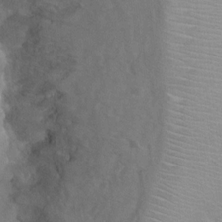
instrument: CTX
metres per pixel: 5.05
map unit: Hto
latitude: 6.8380
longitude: -30.5924
